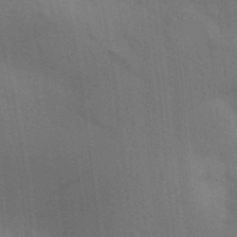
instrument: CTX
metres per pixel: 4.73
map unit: Aa
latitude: 31.3293
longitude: -145.8394
